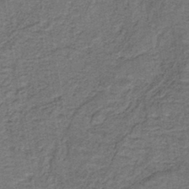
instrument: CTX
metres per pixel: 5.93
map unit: lHb
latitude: -40.4818
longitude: 55.1809
